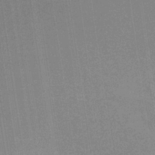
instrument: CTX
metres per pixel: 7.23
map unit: HNb
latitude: -32.5952
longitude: 56.8597
